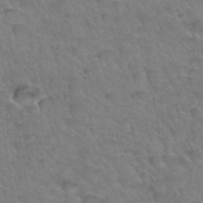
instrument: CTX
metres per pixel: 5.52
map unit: Hto
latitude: 34.1577
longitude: -46.7813
